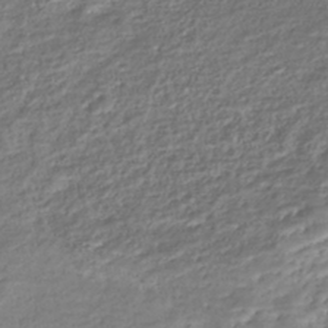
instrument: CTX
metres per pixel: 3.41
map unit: Nhe
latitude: -45.9745
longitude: 152.4251
